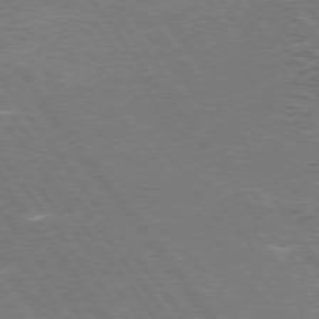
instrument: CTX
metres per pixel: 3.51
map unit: Hpe
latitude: 75.6316
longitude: -157.6504
